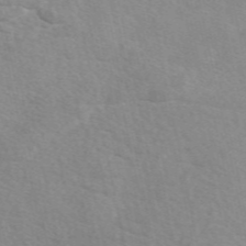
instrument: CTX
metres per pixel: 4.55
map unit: eAb
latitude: 49.6505
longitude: 120.5384
